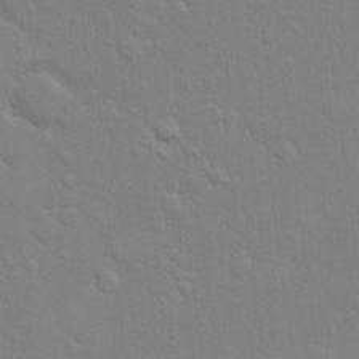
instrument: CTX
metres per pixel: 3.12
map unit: eHh
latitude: 16.9136
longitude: -66.4223
